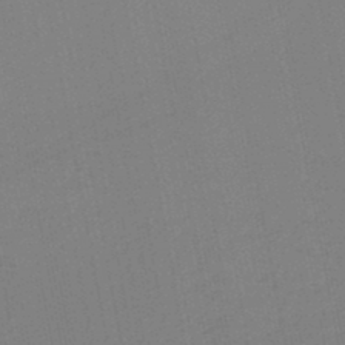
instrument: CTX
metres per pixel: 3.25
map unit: lHb
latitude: -46.5573
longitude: 71.8611
